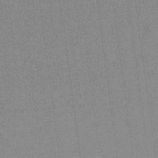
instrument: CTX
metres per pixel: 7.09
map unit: lHb
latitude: -31.6911
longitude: 66.0472
